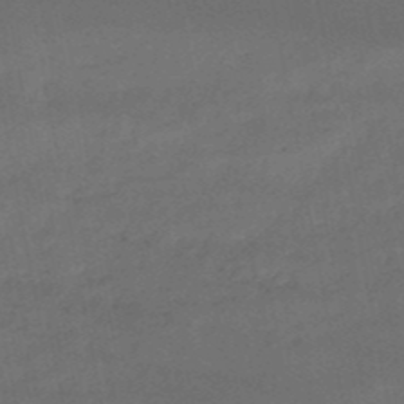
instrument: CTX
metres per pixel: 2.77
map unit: HNb
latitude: -51.4265
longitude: -39.2726
